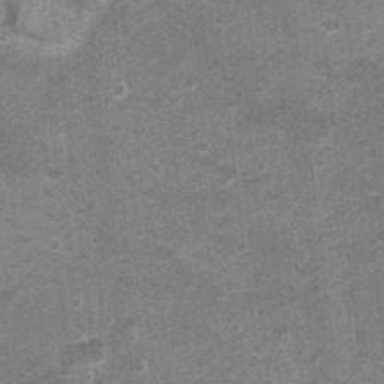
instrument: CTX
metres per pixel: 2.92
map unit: Nhu
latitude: 1.2914
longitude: -16.8946
